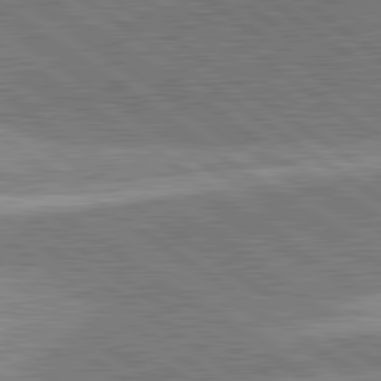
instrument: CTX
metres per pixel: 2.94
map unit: lApd
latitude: 81.5182
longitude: 141.2187
